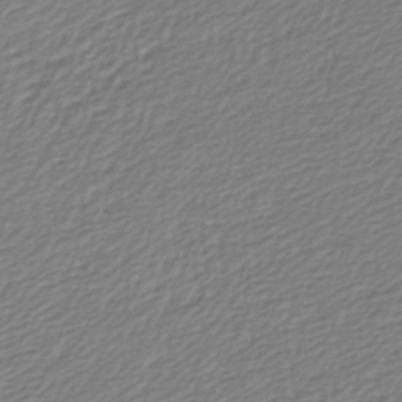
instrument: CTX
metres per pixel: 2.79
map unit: lHb
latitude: -43.4832
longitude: 69.3131
